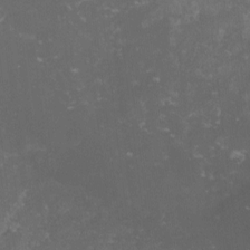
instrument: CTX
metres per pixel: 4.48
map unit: lHvf
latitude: -13.6344
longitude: -99.2536
